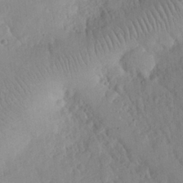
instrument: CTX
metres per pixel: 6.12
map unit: eHh
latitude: 24.8380
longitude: -66.1577
